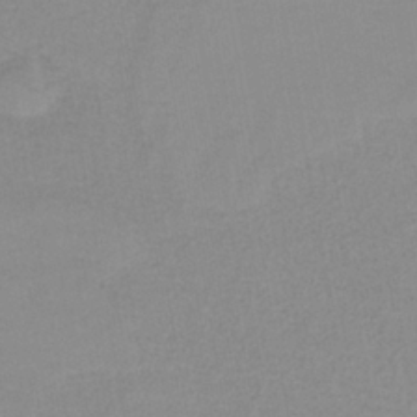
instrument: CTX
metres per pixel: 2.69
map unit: HNb
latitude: -35.5777
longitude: 51.7100
